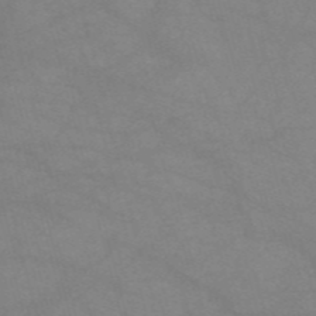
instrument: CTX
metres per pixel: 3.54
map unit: HNb
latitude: -54.6519
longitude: -40.5167
